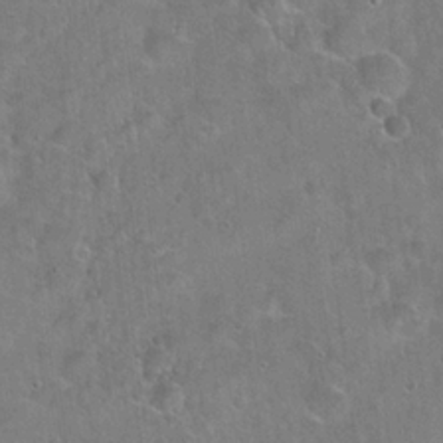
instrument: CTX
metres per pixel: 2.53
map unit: Hto
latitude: 22.4034
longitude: -51.9717
